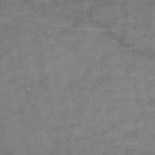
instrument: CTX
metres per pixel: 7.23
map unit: eAb
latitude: 48.6868
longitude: 103.6155
